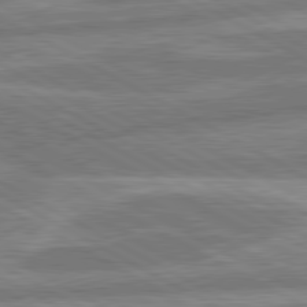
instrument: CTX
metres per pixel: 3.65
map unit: lApd
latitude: 80.6490
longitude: -166.3278
